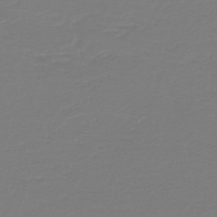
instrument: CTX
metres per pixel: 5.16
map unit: HNb
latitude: -46.4440
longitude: 54.4818
